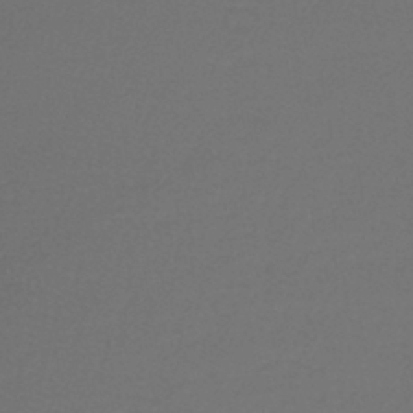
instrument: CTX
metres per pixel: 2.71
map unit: lHb
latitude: -43.8611
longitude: 58.7463
